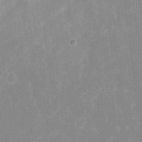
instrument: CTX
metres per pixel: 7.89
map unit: eHh
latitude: 6.7057
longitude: -69.5560
